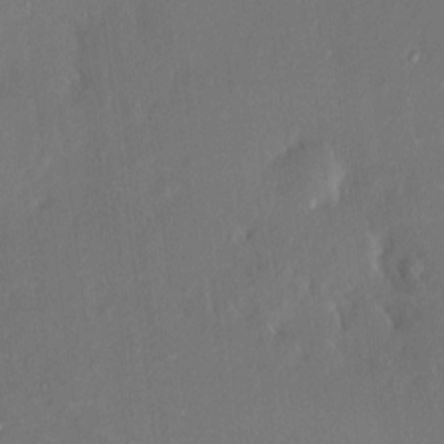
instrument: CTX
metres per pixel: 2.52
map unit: HNhu
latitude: 7.2159
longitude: 3.3320
